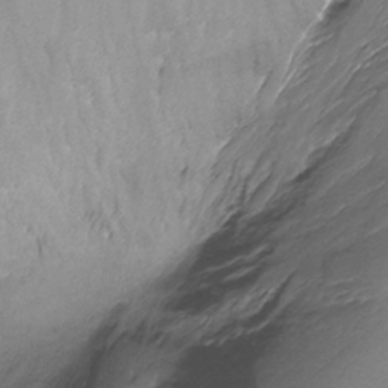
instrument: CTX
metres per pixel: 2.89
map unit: Nhu
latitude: -13.4832
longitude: -69.8772
